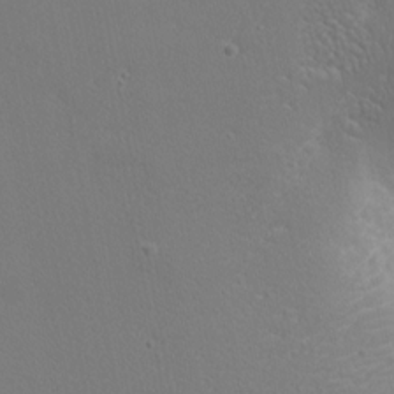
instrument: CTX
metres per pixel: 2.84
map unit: Nhu
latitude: 1.4237
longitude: -76.8569
